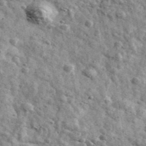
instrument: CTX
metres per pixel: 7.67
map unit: Ave
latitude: 41.1592
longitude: -107.4237
